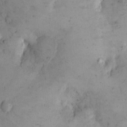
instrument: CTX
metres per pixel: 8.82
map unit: eHh
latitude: 12.1578
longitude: -62.2712
